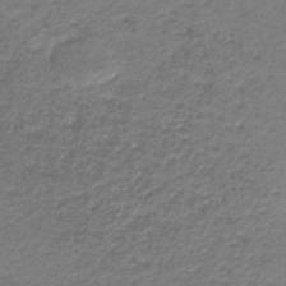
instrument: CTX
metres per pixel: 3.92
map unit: lHb
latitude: -46.2739
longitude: 62.9730
